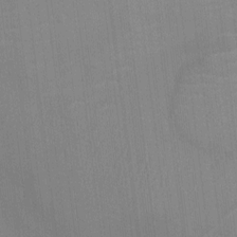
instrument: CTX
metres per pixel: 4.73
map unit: Ht
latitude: -5.0864
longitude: -14.6491
